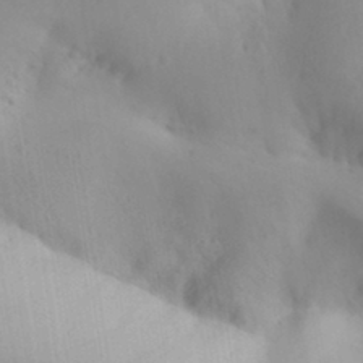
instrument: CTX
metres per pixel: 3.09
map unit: Aa
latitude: 32.1200
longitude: -144.3845
